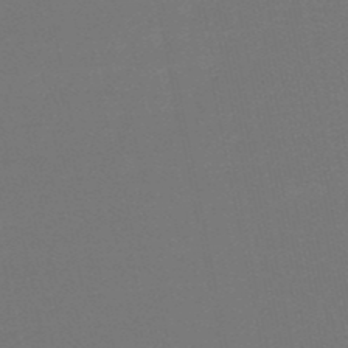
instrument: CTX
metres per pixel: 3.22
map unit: eHb
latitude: -50.4440
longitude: 71.3888
